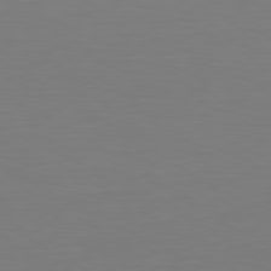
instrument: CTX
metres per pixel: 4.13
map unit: Hpe
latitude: 77.6127
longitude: -176.8569
